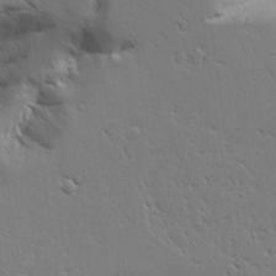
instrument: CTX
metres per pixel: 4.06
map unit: Aa
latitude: 21.2726
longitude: -123.9906
